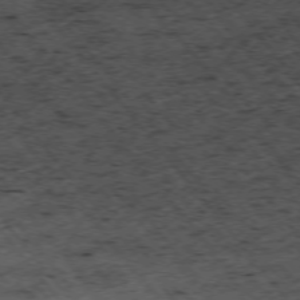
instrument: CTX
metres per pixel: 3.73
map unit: Hpe
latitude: -75.4455
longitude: 4.9352
